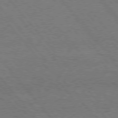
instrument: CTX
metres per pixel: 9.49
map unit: Hpe
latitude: 75.6316
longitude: -157.4048
